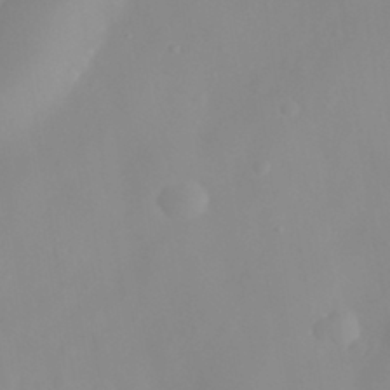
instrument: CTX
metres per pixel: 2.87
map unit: eHh
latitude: 31.7450
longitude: -57.9906
